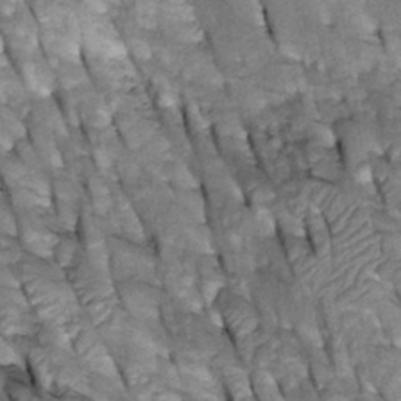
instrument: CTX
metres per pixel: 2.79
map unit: Htu
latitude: -2.2739
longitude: 150.0283
